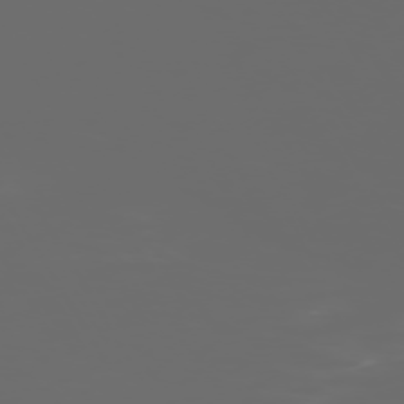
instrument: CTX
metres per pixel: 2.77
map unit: Hpe
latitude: -73.4265
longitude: 5.7477
